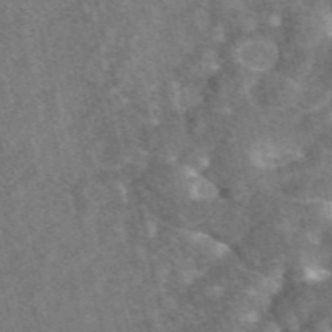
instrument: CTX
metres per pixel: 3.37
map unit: eAb
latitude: 47.4238
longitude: 119.2565
